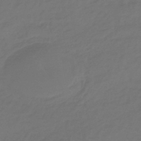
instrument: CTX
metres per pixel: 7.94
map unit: eHb
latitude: -43.7666
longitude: 86.8597
